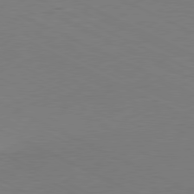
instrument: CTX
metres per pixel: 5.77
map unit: Ap
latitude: -81.3132
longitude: -62.3845
